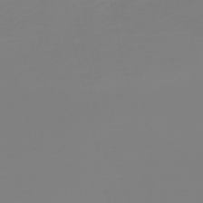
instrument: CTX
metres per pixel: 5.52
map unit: HNb
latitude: -54.4440
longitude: -50.4979
